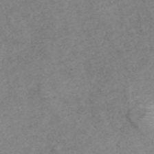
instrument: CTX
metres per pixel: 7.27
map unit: ANa
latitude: 42.8947
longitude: 27.0864
